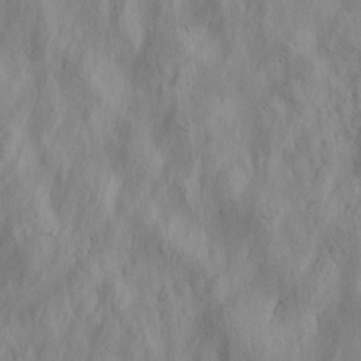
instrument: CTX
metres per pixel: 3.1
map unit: lHvf
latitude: 15.0648
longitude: 178.6518
